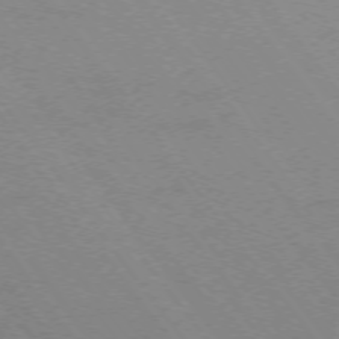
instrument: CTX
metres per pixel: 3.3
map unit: Ap
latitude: -75.1054
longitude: -75.9150
